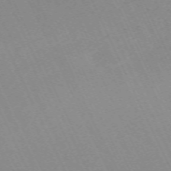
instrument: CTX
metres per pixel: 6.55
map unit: Nhu
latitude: -67.0486
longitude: 39.2754
